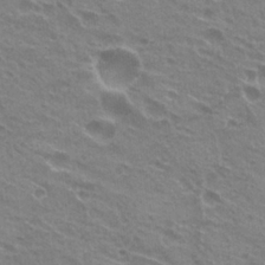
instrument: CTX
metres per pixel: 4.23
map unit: Hto
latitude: 22.7813
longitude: -31.9717
